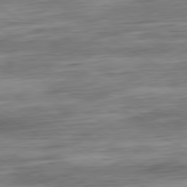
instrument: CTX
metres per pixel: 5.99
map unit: Ap
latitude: -80.8975
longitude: -67.8016
